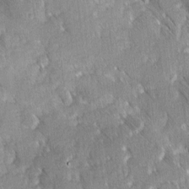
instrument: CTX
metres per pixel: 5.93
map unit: Ave
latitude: 8.5357
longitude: -104.5924
